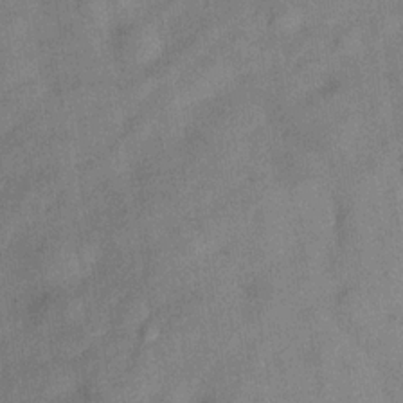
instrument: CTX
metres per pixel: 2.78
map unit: Hve
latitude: -30.9541
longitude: 91.9178
